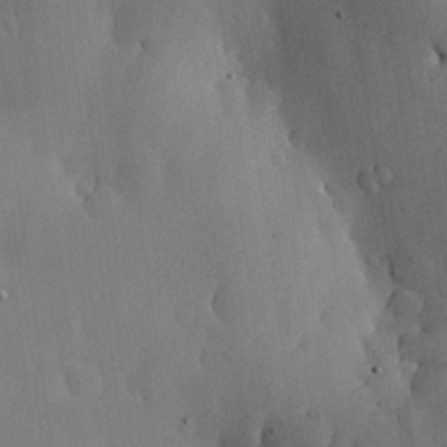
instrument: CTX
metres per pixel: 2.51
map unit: lHvf
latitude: 17.8583
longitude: -114.2144
